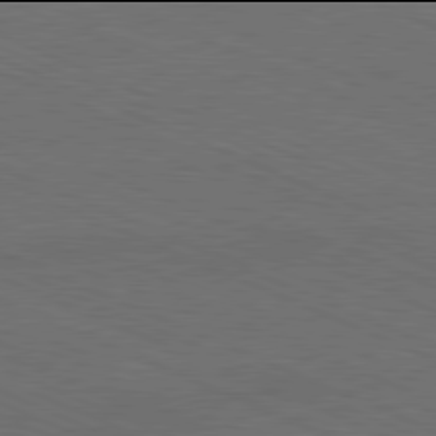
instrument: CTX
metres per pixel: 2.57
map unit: Hpe
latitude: -82.0094
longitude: 19.2376
